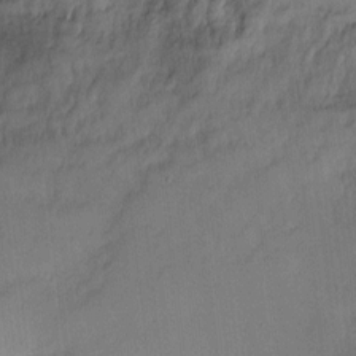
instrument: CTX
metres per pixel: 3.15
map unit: eHh
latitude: 4.1389
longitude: -72.3846
